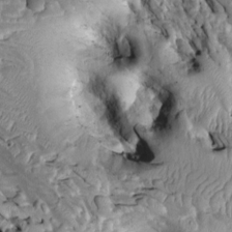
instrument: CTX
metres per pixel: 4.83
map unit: Htu
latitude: -1.5777
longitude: 149.3321
